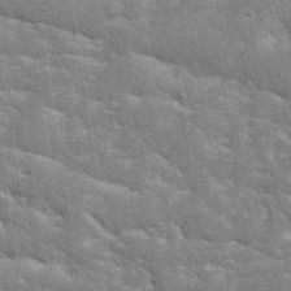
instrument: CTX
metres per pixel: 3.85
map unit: eHh
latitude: 35.1781
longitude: -65.5371
